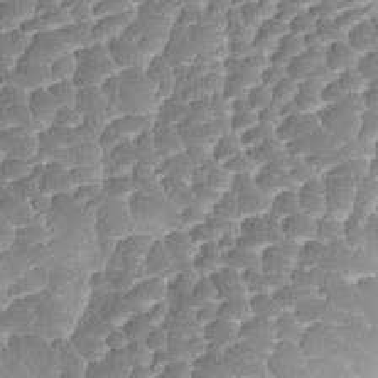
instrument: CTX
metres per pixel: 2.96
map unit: Ave
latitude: -8.8408
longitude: -122.5546
